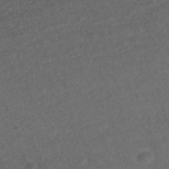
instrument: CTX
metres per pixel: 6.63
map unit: ANa
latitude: 42.6868
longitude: 27.7855
